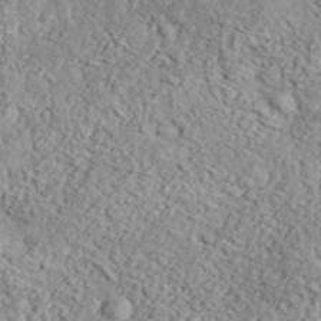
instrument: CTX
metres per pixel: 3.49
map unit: eHh
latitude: 37.7828
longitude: -80.7813
